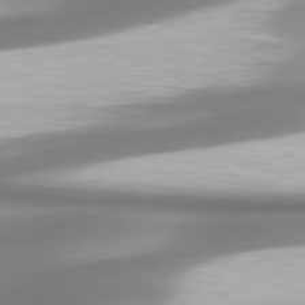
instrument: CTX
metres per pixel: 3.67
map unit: lApd
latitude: 80.4223
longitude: 179.5021
